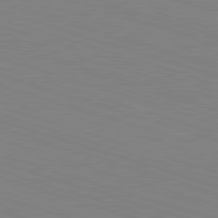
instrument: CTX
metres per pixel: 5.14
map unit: Hpe
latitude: -82.8975
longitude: 6.7463
